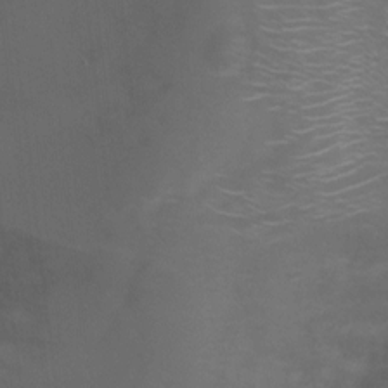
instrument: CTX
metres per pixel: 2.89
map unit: Nhu
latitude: 5.2915
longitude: -17.8394
